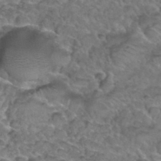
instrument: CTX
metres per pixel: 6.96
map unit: Hto
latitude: 36.2334
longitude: -48.2522
